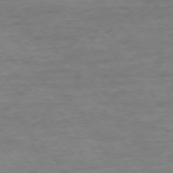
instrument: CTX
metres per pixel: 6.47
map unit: Ap
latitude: -76.6896
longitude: -84.1578
